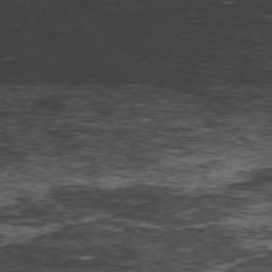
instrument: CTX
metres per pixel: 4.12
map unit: Hpe
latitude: -77.4643
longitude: 11.9367
